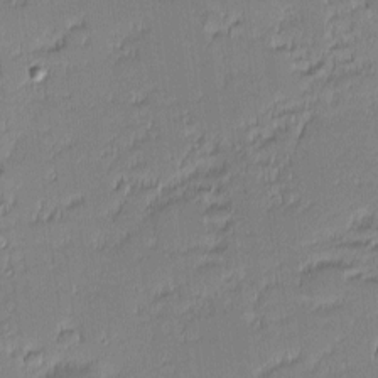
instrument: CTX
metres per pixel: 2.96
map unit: eHh
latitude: -2.4251
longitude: -83.0647
